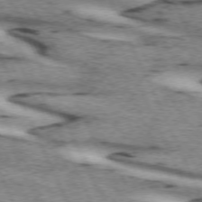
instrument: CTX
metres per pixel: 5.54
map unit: lApd
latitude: 72.3846
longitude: -54.5546
